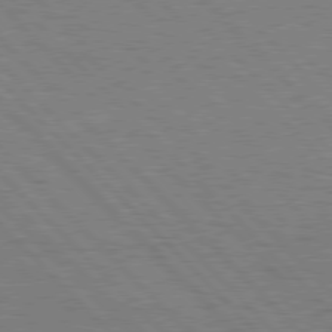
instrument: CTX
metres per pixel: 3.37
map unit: Hpe
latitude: 77.0647
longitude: -126.5924
